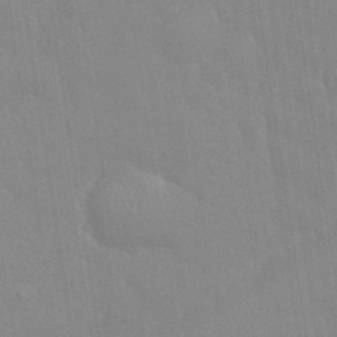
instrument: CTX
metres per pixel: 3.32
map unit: eHh
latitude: 32.8380
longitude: -60.1955
